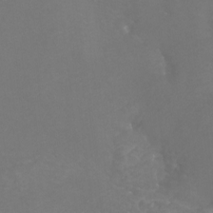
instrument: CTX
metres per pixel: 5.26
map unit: Htu
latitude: -7.1998
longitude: -33.4993
